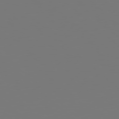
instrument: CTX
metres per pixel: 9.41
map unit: Hpe
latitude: 78.4601
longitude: -137.2726
